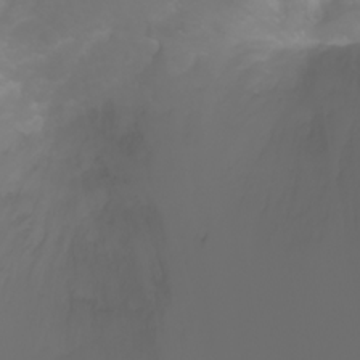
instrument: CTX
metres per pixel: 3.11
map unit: Ht
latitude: -2.8407
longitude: -61.4804
